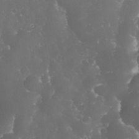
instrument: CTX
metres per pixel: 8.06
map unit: eHh
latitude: 32.7624
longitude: -63.4616
